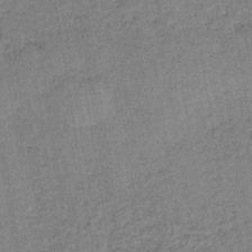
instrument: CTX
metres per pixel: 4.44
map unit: HNb
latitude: -38.5952
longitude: 50.2173
